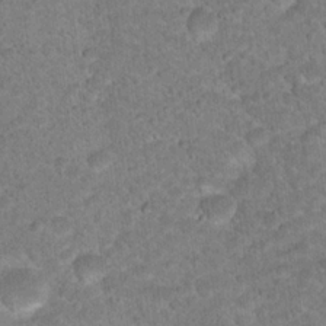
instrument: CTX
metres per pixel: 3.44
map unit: Nhu
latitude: 18.1389
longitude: -31.5938
